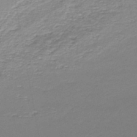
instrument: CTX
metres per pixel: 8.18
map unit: lHb
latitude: -47.0486
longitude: 75.0676
